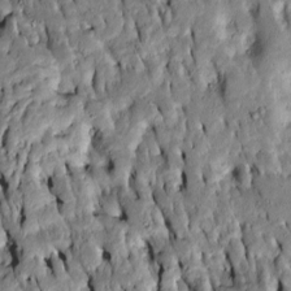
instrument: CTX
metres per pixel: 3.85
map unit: Htu
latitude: -7.8044
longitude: 144.7841
